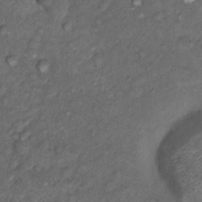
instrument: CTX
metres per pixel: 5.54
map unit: Nhu
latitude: 10.4223
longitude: -26.8947
